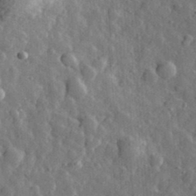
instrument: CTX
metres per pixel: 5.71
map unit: eHh
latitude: 33.4993
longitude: -80.4034
